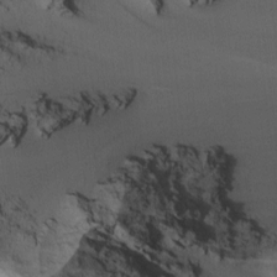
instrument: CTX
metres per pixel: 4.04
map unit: Nhu
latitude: -7.1053
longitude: -80.2711
